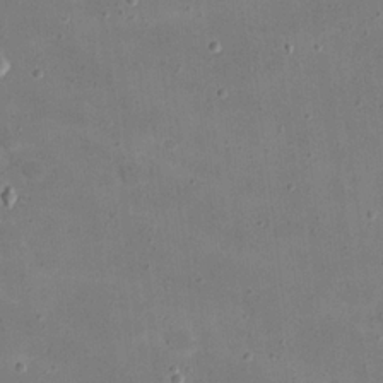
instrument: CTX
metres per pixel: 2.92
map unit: eHh
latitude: 20.7058
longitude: -63.6694
